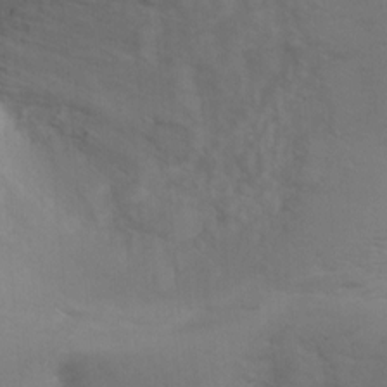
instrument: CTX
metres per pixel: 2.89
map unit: Ht
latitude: 2.9324
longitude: -28.4412
